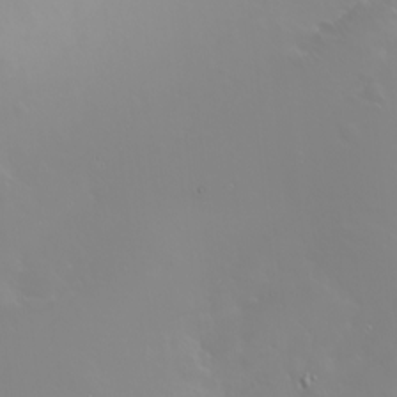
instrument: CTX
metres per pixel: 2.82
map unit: Nhu
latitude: -6.3495
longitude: -89.8017
